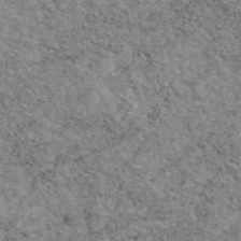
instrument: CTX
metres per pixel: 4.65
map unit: eAb
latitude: 47.2915
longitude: 115.0486
